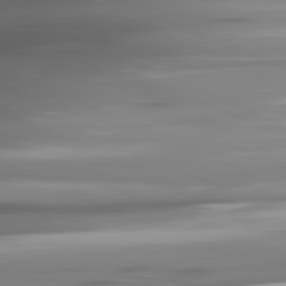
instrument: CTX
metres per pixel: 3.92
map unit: lApd
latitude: 81.8394
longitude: -140.0255
